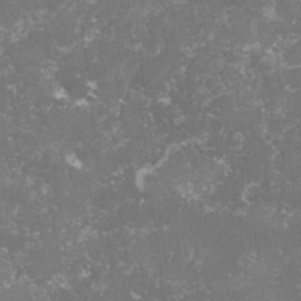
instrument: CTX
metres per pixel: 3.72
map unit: lHvf
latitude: -14.8786
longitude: -98.9702
